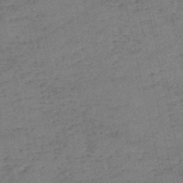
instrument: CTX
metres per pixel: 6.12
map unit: eHh
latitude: -54.4440
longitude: -89.8206
